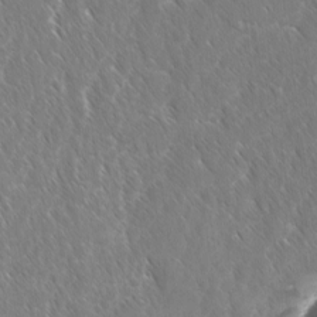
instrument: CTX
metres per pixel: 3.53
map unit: Ave
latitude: -10.8408
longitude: -119.3104
